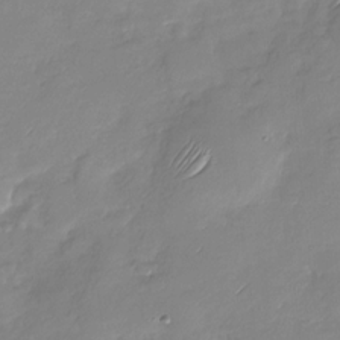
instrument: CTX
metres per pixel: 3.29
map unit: Nhu
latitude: -28.3117
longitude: -61.5560
